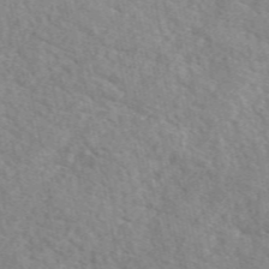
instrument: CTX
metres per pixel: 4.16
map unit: eAb
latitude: 50.2333
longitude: 111.5966
